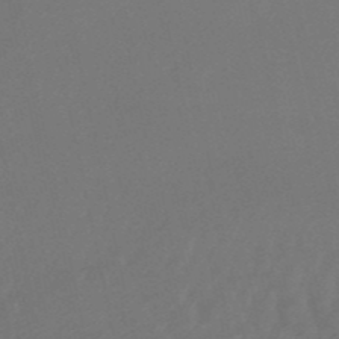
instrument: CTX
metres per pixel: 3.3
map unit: lHb
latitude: -50.5385
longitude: 81.2754
